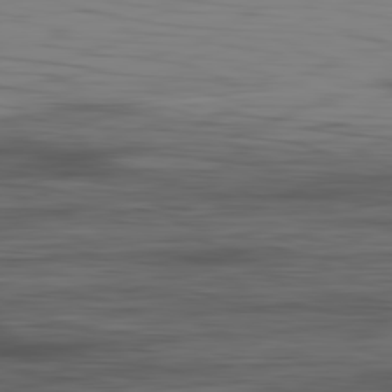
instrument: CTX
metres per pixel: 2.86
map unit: Hpe
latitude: -82.2739
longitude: 18.1606
